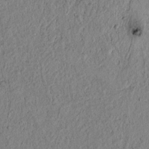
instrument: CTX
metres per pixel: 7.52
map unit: lAvf
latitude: 6.5168
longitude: 163.7855
